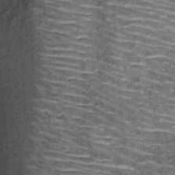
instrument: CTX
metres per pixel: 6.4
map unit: Hto
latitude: 15.2726
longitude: -34.9135
